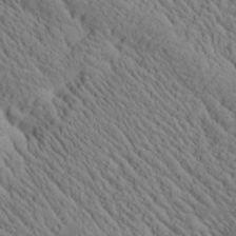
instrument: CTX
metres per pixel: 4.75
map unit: Htu
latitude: 0.9513
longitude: 175.2942
